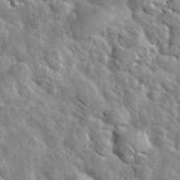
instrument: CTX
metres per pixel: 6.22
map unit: eHh
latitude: 37.9150
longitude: -61.1025
